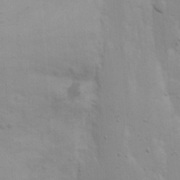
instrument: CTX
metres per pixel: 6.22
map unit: Nhu
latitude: 19.5182
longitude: -73.1215
